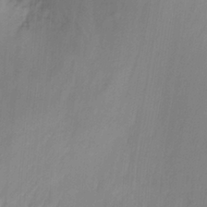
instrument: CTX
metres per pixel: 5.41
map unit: Ht
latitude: -13.9745
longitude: -57.0080
